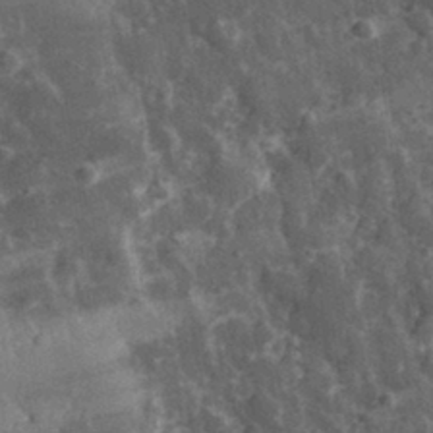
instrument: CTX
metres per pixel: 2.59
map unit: eHh
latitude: 31.1592
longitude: -80.5357
